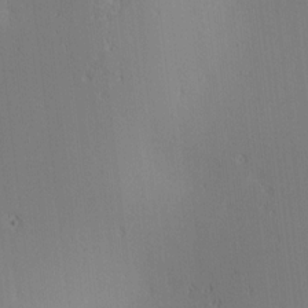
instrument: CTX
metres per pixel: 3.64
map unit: lAa
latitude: 12.0822
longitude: -107.6316
